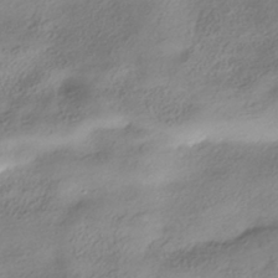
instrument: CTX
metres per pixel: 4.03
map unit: HNhu
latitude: -40.8786
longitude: 102.2740
